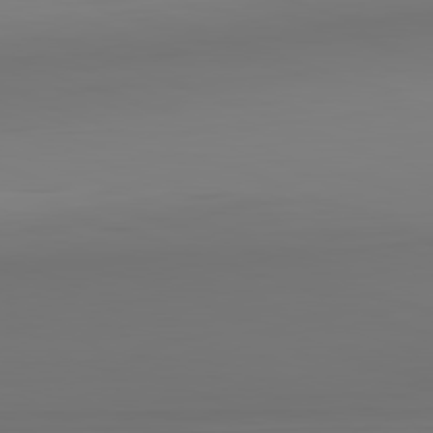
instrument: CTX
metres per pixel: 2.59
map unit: Hpe
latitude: -82.4629
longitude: 8.5574
